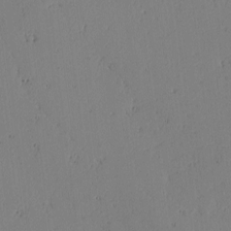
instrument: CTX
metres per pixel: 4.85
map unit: lAvf
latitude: -2.3684
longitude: -106.2145
